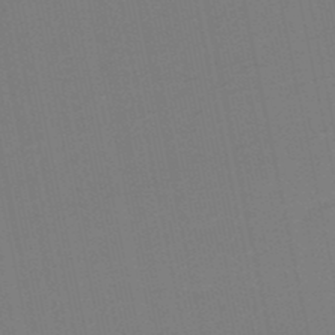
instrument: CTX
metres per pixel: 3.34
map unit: eHb
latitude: -49.9178
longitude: 72.4062
